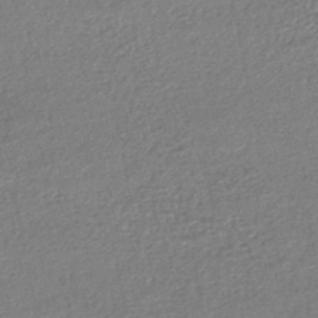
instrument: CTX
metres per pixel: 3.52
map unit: HNhu
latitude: -47.6155
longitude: 102.1606
